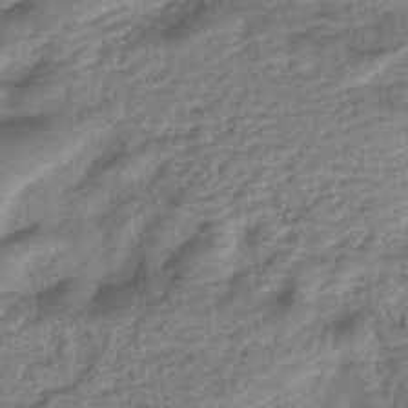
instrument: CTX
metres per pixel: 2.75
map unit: lHb
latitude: -42.9163
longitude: 80.0094
